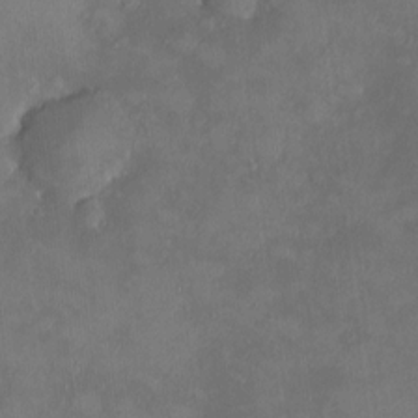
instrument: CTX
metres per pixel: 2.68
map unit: HNhu
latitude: 7.6127
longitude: 7.6155
